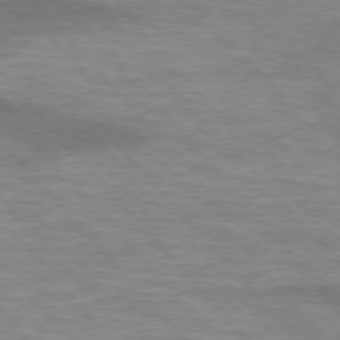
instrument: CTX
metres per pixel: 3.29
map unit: lApd
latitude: 75.8772
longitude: -58.9703
